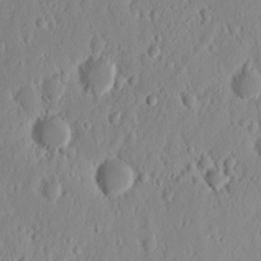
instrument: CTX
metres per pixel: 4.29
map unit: Nhu
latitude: 14.3090
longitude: -73.0270
